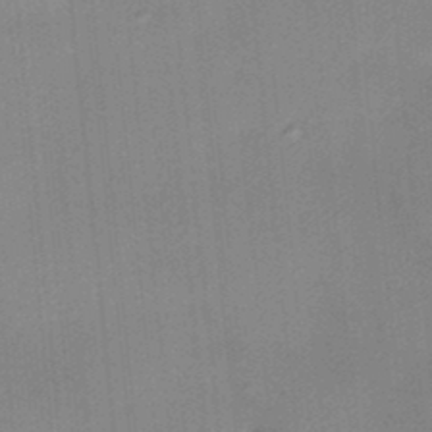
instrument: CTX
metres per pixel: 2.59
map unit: HNhu
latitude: 13.9150
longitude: 10.7652
